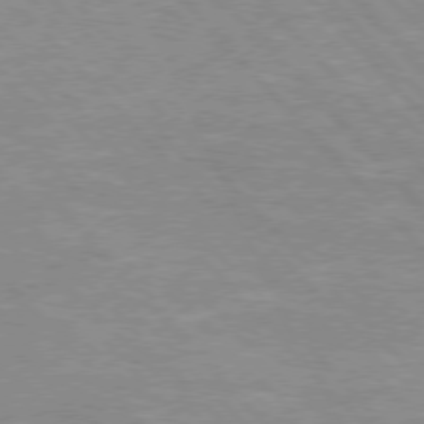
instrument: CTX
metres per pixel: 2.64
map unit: Hpe
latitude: 75.9528
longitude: -156.1010
